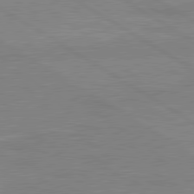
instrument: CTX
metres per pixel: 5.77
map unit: lApd
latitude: 80.3656
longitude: 123.2754
